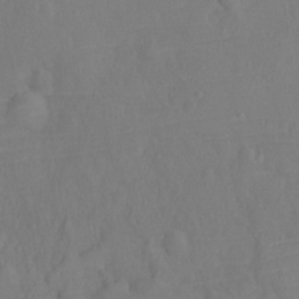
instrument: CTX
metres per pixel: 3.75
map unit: Ht
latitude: -9.5399
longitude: -23.1970
